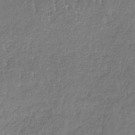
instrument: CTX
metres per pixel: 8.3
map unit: lHb
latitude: -37.8044
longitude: 61.5777
